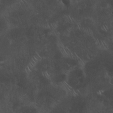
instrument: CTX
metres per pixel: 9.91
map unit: eHh
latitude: 24.7246
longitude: -63.4427
